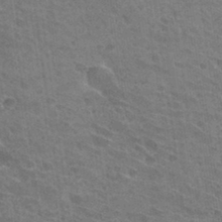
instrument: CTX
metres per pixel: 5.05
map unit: Hto
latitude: 31.9717
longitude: -41.4237
